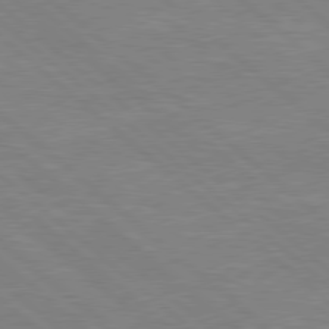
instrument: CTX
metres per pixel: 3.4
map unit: Hpe
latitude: 78.3279
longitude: -123.3671
